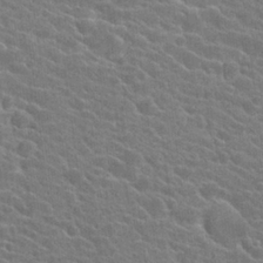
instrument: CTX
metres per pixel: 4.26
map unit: Hto
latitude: 24.3467
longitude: -40.5167
